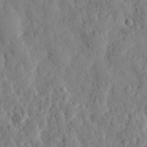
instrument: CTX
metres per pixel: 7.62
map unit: eHh
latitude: 28.6679
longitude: -76.4223
